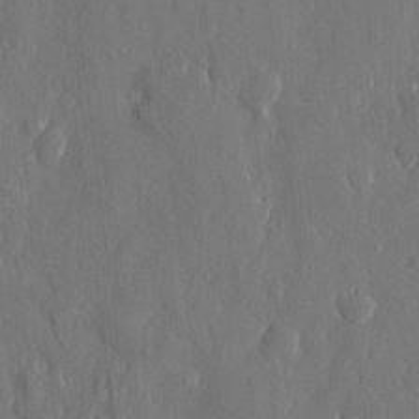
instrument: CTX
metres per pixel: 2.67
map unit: eHh
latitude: 10.8380
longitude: -70.8947
